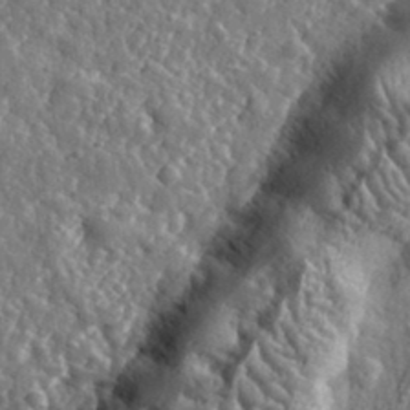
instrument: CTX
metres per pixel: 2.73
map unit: eHh
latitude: 35.3481
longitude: -80.1956
